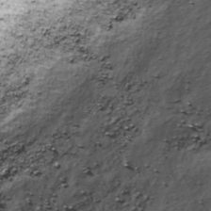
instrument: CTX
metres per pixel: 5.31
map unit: ANa
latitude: -40.6707
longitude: 102.9920
